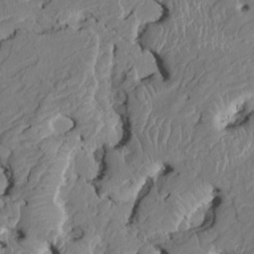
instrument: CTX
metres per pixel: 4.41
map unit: HNhu
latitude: 5.8394
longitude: -5.1214
